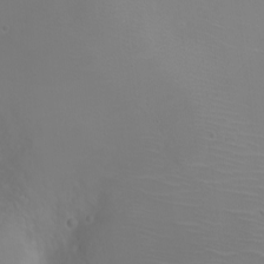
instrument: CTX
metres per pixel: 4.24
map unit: eHh
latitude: 1.3292
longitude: -54.6679
